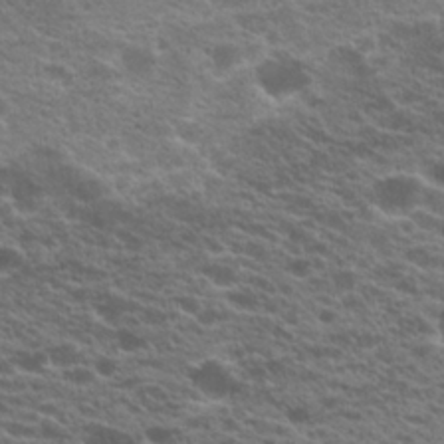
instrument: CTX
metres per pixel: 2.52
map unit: Hto
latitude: 21.3860
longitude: -38.8191
